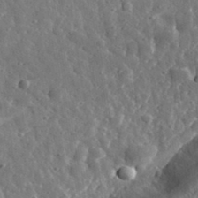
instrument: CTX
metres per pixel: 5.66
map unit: eHh
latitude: 34.8758
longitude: -80.2145
